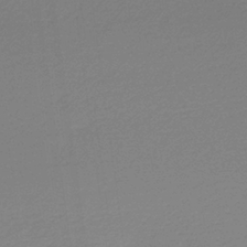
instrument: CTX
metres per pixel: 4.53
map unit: HNb
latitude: -37.0675
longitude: 55.2187
